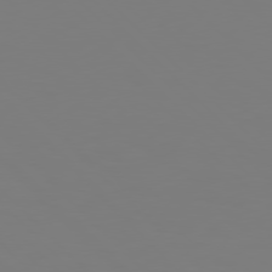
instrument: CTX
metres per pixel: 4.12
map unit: Hpe
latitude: 77.0836
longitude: -132.0633
